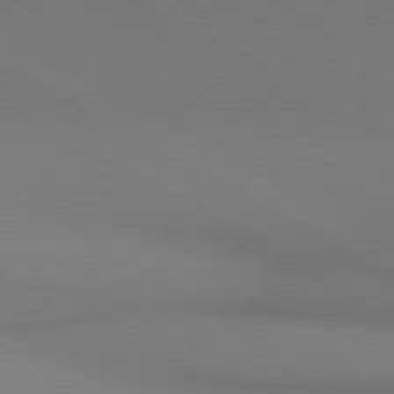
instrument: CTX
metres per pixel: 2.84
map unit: lApd
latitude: 80.8947
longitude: 146.9730
